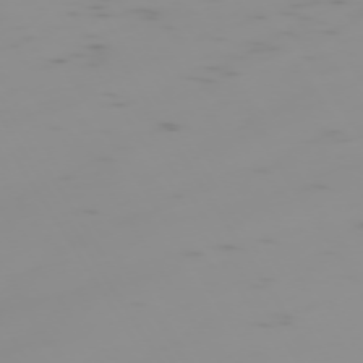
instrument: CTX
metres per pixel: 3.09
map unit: Hpe
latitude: -74.0661
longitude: 6.9352
